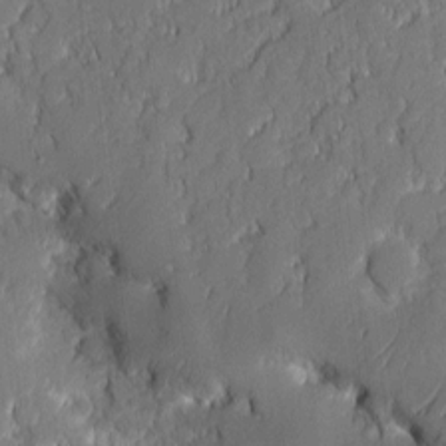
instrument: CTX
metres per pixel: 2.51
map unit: eHh
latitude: 6.1578
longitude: -76.2711
